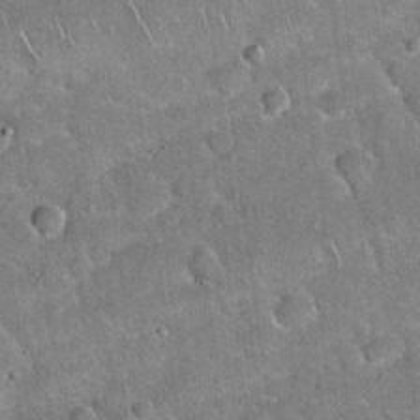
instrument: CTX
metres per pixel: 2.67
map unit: Hto
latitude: 19.1214
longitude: -50.2900
